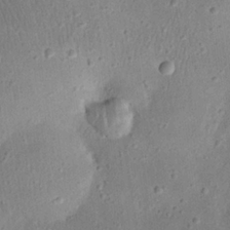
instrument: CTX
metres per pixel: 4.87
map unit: eHh
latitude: 23.2348
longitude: -67.8205
